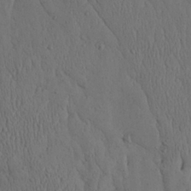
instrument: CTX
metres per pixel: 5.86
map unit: Ave
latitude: 23.6316
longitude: -134.7624
